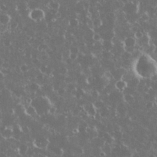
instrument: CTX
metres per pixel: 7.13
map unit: eHh
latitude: 34.0822
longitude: -60.5734
